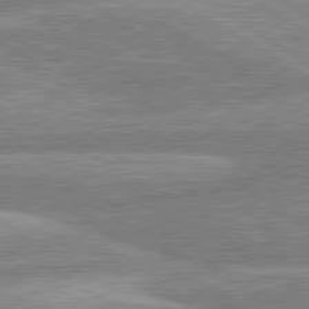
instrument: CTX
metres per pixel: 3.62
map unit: lApd
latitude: 80.4223
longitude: -169.8206
